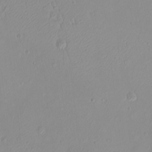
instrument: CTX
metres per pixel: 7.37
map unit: eHh
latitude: -9.6344
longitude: -68.8002
